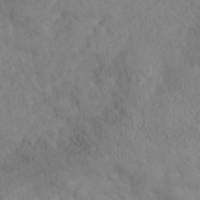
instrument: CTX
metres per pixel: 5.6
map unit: Nhe
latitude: -37.5966
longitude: 139.5399
